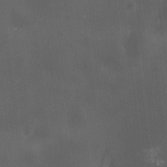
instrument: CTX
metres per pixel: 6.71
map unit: HNhu
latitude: 9.0459
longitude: 13.6155
